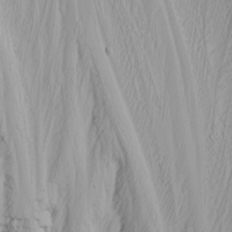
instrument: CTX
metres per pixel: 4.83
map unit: Nhu
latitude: -6.2550
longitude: -89.3860
